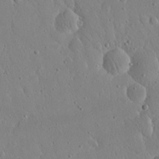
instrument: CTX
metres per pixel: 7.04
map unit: eHh
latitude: 21.6883
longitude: -68.7813
